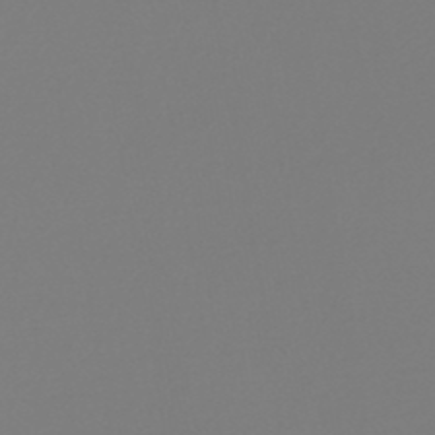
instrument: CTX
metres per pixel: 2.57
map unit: lHb
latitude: -46.9352
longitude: 72.3684
